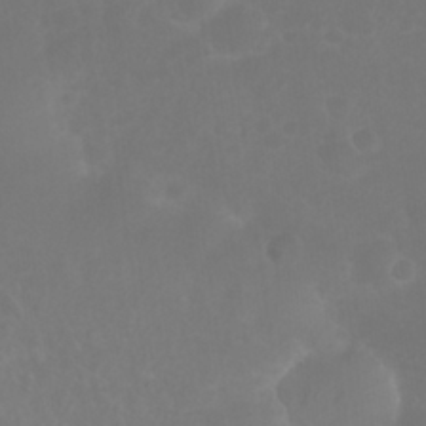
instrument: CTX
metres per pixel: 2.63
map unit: Nhu
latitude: 27.0836
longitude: -64.6679
